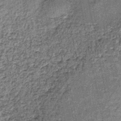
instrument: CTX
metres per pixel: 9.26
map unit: lHb
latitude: -38.3684
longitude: 65.0487
